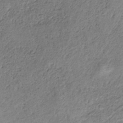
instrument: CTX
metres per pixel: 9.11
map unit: HNb
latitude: -32.1228
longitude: 61.2376
